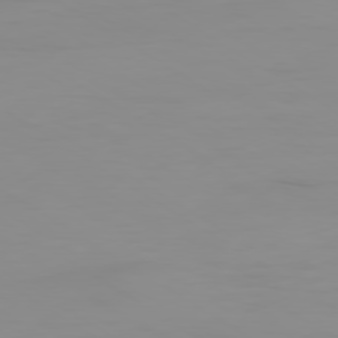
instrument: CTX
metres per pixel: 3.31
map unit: Ap
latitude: -79.5966
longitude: -78.4412
